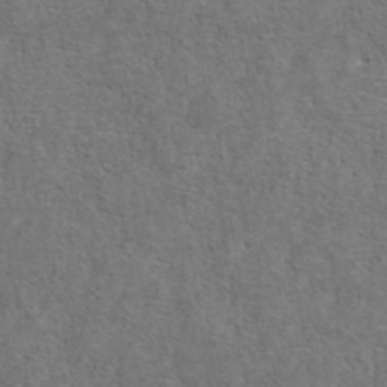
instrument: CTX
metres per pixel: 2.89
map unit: ANa
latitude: 39.5560
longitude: 22.7274
